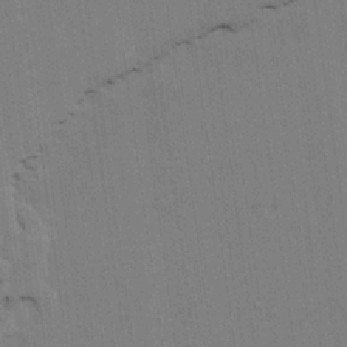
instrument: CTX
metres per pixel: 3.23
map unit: lAvf
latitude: 24.8380
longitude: -111.4049
